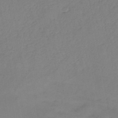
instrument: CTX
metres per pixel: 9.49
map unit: HNb
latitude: -45.3321
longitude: -42.6491
